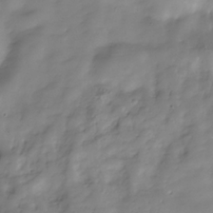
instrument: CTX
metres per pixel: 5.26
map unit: Hve
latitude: -31.2187
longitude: 90.0850
